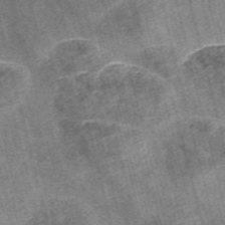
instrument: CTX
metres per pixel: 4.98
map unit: Nve
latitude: -56.4440
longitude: 53.7288
